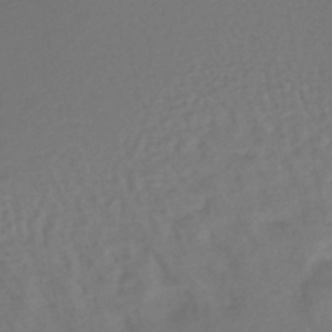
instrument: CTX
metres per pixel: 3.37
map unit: HNhu
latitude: -43.5210
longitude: 101.2942
